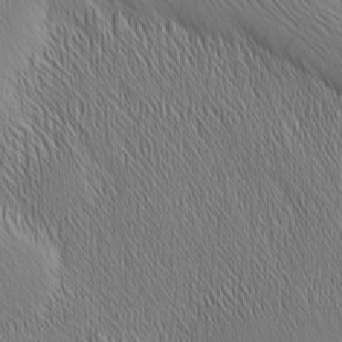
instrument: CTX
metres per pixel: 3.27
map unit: Nhu
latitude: -5.6155
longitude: -151.6694
